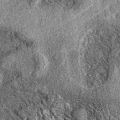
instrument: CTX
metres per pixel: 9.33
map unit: eAb
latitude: 38.9325
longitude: 111.2565
